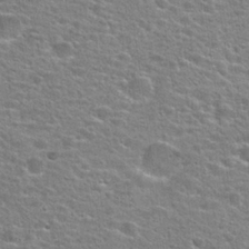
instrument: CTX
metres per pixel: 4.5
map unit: Hto
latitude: 24.3089
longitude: -47.8584
